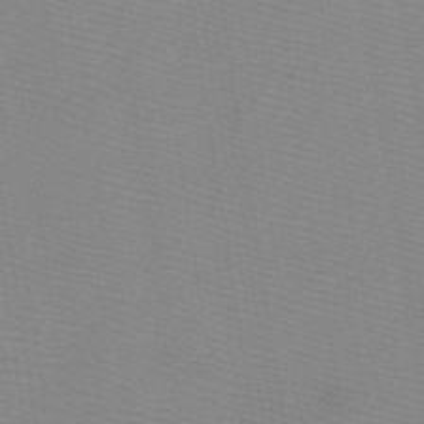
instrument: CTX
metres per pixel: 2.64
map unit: lHb
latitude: -40.9542
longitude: 52.9730
